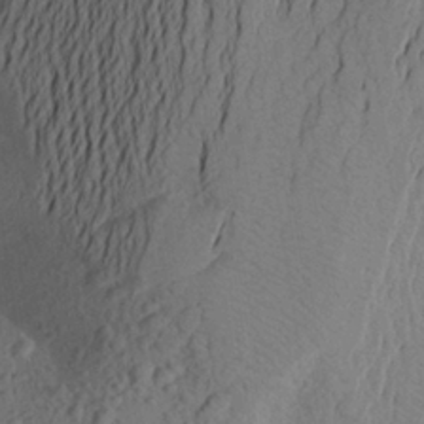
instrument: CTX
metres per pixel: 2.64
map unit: Aa
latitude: 25.4804
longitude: -147.8773
